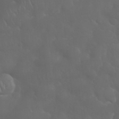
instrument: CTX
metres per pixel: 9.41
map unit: Nhu
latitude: 28.2711
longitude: -66.4601
